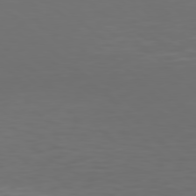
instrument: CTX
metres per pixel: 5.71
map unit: Hpe
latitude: 77.7260
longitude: -168.8569
